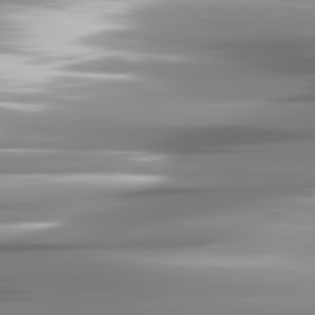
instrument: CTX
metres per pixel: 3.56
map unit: lApd
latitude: 81.7072
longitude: -141.2348
